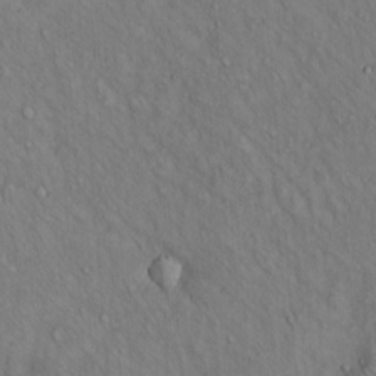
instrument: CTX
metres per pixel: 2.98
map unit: Hto
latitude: 14.2712
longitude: -59.4049
